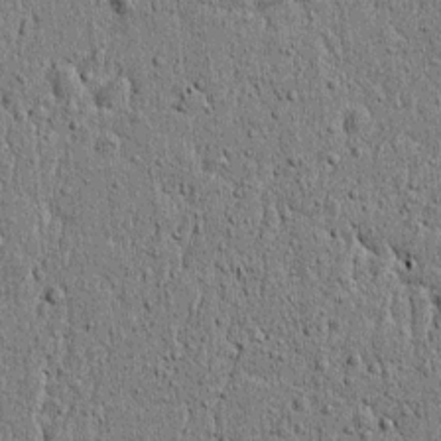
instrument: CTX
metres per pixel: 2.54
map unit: lAvf
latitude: 5.6127
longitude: 165.1054
